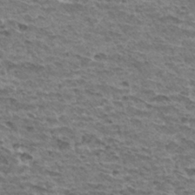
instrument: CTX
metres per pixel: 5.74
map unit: Hto
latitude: 32.1767
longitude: -40.1577
